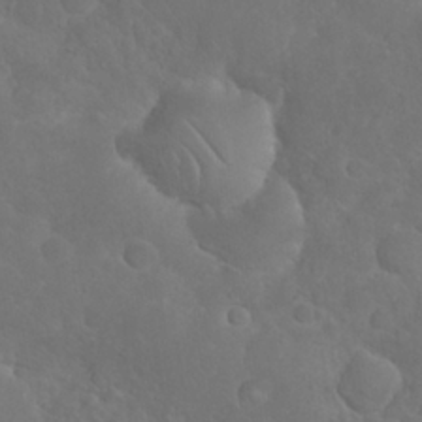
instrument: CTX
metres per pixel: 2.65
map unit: Nhu
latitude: 26.8191
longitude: -64.9892
